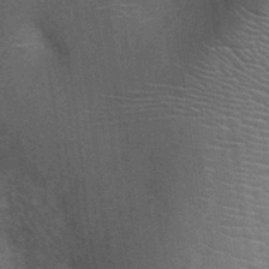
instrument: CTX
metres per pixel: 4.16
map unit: Ht
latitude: -1.3888
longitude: -15.8395
